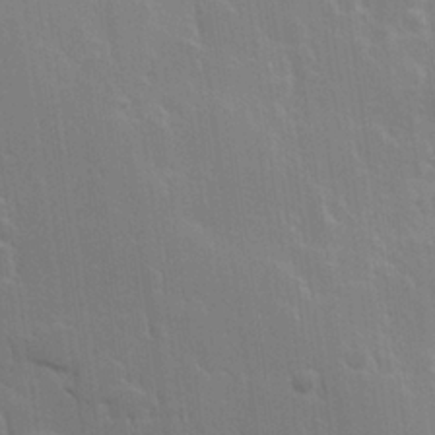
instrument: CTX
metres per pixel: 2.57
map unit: Hve
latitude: 23.1592
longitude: 147.1620
